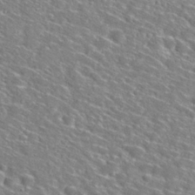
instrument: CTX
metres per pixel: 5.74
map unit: Nhu
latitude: 29.2915
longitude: -48.5357
